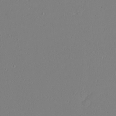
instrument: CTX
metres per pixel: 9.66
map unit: eHh
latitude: -6.3684
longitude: -80.6868
